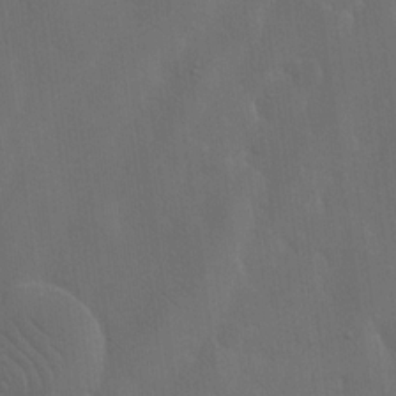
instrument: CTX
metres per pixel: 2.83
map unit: eHh
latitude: 18.7813
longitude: -66.1577
